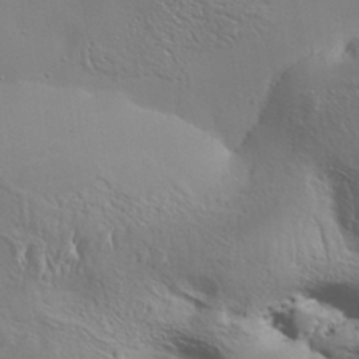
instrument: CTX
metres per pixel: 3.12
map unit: eHh
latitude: 34.4034
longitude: -134.4601
